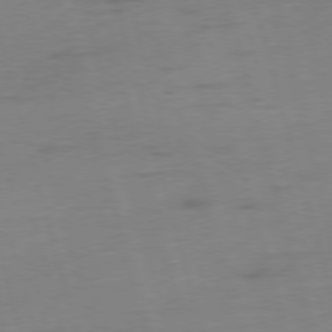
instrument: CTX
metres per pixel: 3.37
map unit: Ap
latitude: -75.8234
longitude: -73.8206
